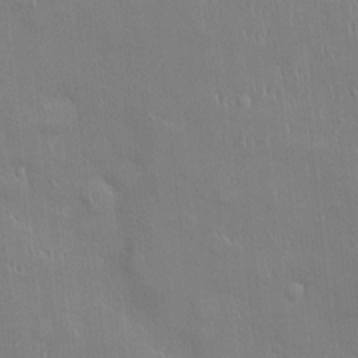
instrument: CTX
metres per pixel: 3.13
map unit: Ht
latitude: -4.4440
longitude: -14.7058
